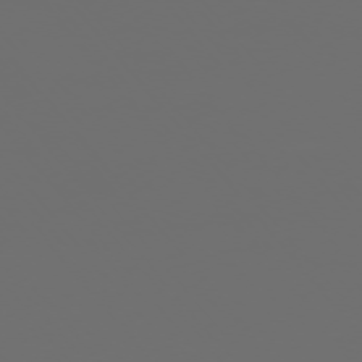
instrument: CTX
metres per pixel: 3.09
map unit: Ap
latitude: -76.1606
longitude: -74.3278
